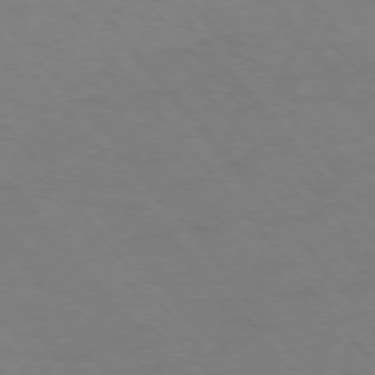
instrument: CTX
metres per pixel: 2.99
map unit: Ap
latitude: -76.6141
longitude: -64.2334
